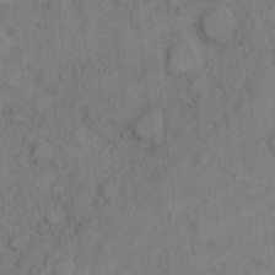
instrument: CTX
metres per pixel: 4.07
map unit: Hto
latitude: 5.1781
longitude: -60.8380
